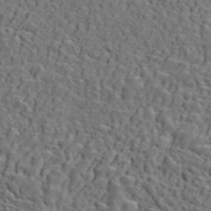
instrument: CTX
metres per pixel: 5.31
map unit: ANa
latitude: 46.8191
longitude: -84.3089
